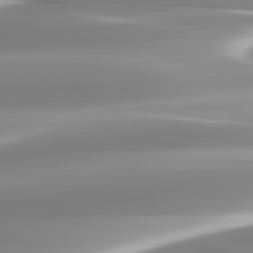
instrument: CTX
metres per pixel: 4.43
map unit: lApd
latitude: 82.8380
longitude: -137.9339
